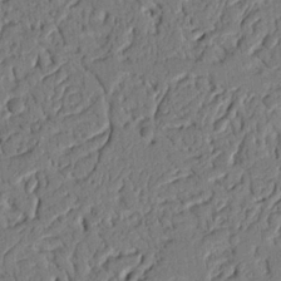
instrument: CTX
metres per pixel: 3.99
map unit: Nhu
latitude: 20.0822
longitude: -78.1389
